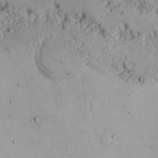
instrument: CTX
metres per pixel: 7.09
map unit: Nhu
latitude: 20.9136
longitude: -72.4223
